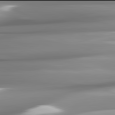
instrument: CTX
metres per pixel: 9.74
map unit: lApd
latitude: 81.9906
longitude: -143.4804
